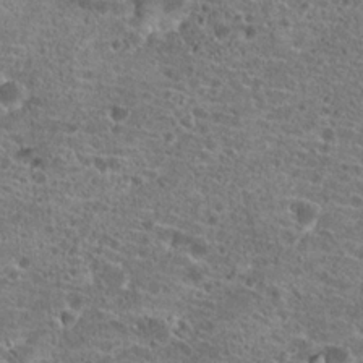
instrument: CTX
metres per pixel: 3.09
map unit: Hto
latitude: 20.4034
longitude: -42.1578
